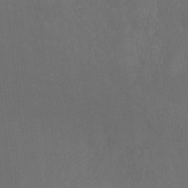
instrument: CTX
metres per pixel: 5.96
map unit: Ht
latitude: -8.5385
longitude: -38.7057
